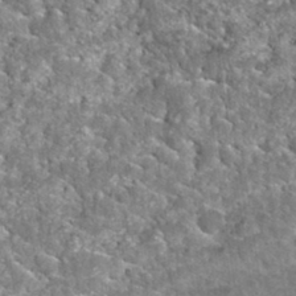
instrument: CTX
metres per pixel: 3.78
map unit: Nhu
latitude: 32.2522
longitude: -52.2522
